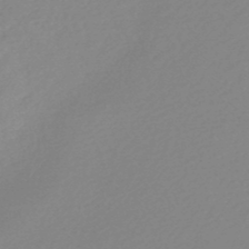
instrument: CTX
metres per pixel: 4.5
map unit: lHb
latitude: -46.3495
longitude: 56.9541
